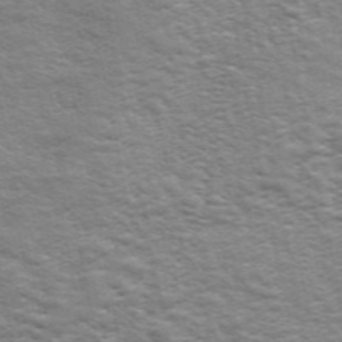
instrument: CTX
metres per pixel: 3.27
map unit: ANa
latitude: 48.9136
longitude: -75.0647
